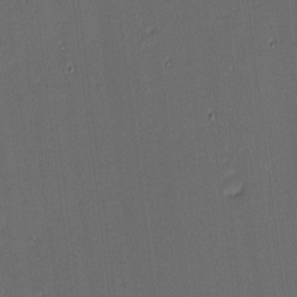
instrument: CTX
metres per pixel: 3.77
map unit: eHh
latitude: -3.8989
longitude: -83.1025
